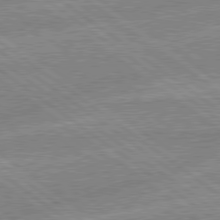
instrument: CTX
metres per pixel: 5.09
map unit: Hpe
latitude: 78.8758
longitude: -145.1025
